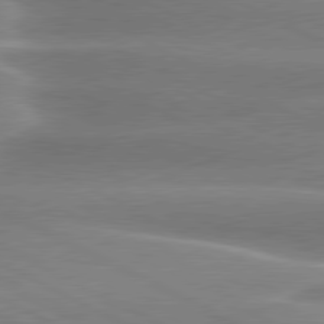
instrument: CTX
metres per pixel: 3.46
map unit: lApd
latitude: 80.2522
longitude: -136.3468
